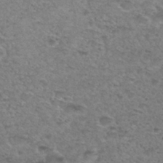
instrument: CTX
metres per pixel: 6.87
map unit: Hto
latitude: 30.6113
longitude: -48.3278
